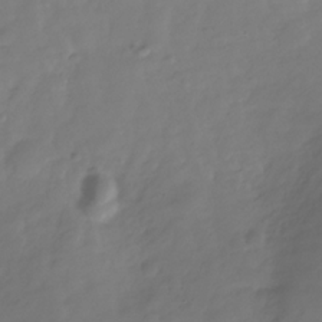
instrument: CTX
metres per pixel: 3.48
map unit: Hve
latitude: -31.1431
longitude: 92.1417
